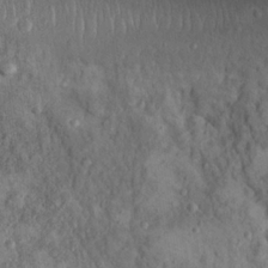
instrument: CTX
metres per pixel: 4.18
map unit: Nhu
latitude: 22.1767
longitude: -71.1970
